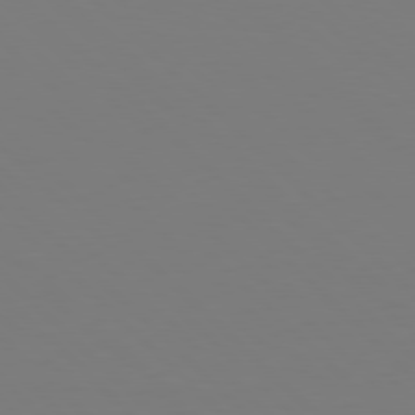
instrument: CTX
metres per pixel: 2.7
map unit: Hpe
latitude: 77.7260
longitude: -175.2537
